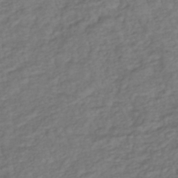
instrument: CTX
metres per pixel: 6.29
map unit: lHb
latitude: -38.8408
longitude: 70.0850
